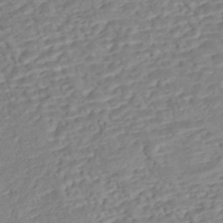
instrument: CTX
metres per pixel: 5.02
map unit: Nhe
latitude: -47.3509
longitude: -172.1955
